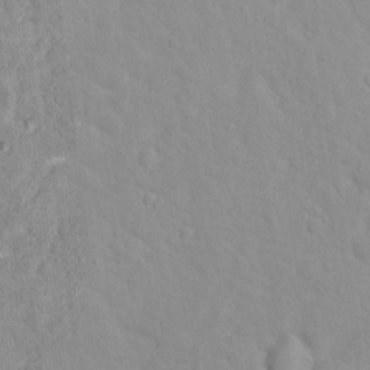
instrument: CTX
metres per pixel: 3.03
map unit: Hto
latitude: 16.5735
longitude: -36.4034
